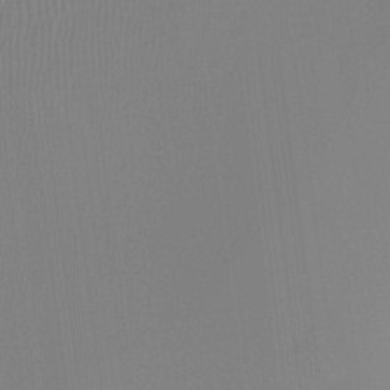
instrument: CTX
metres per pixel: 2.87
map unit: Htu
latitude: -12.8975
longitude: -48.4601
